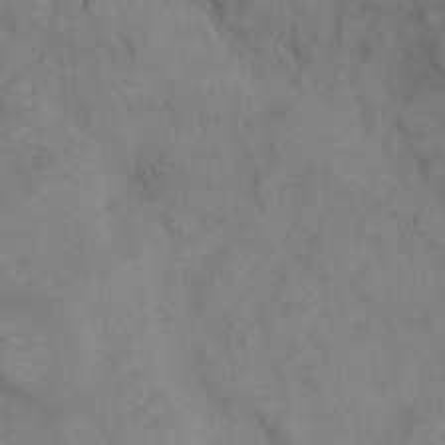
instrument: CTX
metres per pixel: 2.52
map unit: eHh
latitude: 8.6113
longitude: -63.1026
